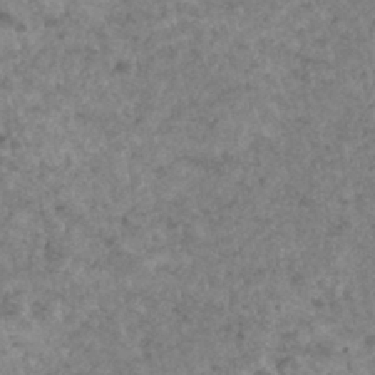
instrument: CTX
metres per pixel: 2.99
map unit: Hto
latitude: 33.1970
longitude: -49.5560
